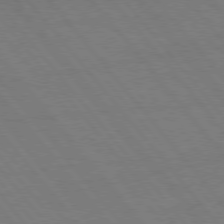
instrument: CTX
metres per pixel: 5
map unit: Hpe
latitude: 75.9339
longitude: -137.1970
